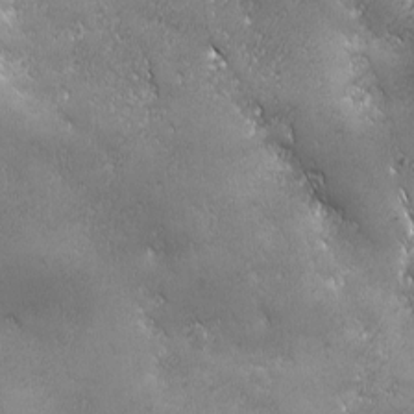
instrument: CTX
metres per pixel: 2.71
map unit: Ave
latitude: -7.6155
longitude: -121.5749
